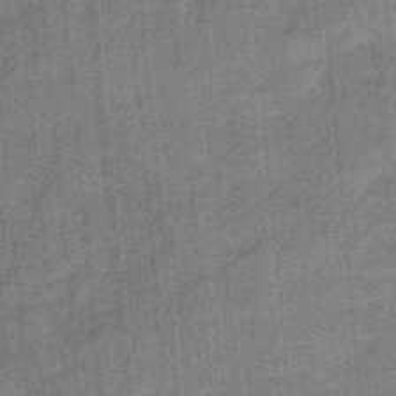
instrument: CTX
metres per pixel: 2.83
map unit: HNb
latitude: -36.3306
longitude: 57.3887
